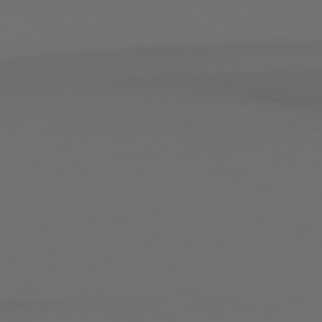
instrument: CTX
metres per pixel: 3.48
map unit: Hpe
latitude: 78.6491
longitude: -162.8569
